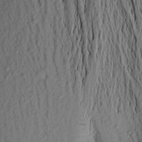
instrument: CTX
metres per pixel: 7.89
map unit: Aa
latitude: 16.9325
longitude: -146.7058
